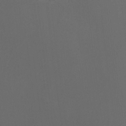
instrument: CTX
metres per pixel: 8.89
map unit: Ave
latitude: 1.9717
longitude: -112.6868
